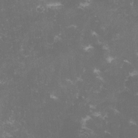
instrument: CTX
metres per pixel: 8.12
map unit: lHvf
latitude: -13.4266
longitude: -99.0269
